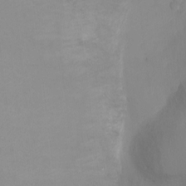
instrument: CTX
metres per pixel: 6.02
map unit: Ht
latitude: -4.8597
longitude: -29.0080
